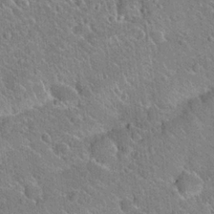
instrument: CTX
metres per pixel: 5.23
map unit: Hto
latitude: 20.6680
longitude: -51.0269
